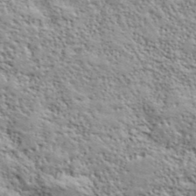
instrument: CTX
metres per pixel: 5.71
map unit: lHvf
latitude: 40.1577
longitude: -89.0648
